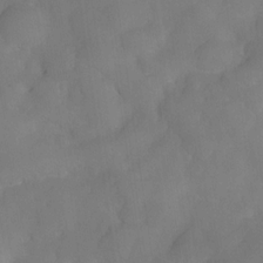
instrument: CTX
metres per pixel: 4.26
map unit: Nve
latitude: -27.1620
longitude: -148.3278
